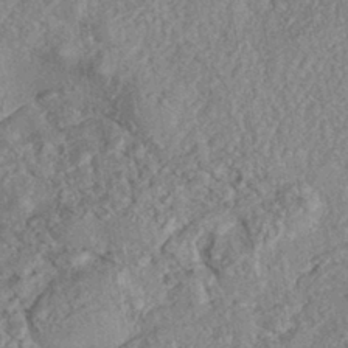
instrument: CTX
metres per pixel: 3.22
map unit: eHh
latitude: -42.7841
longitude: 118.0850
